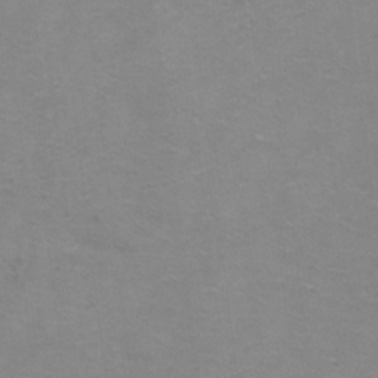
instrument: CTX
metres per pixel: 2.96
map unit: Ht
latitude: 1.8583
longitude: -32.8002
